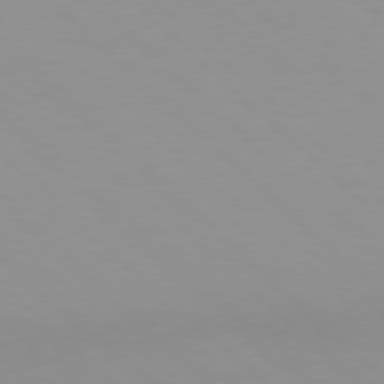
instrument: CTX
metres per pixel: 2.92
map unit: Hpe
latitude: 77.6882
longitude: -165.0269
